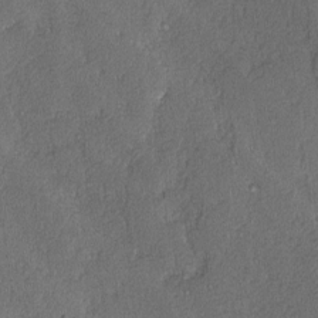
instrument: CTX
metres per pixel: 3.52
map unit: lAvf
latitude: -8.4251
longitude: -112.7057
